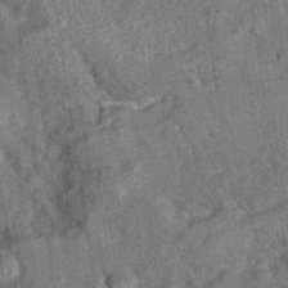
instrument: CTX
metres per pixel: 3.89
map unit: eAb
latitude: 35.4426
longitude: 115.1809
